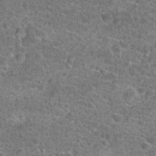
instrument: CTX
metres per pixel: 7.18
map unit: Hto
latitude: 19.8772
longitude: -42.9514
